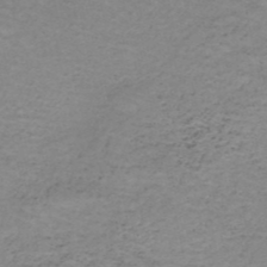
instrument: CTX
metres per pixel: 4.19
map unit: HNb
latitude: -50.2173
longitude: -54.0444
